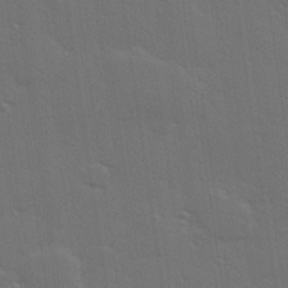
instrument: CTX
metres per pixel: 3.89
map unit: Hve
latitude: 27.7639
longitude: -91.8961
